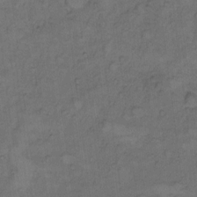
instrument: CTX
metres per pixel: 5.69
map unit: Hto
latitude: 7.6127
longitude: -60.5357
